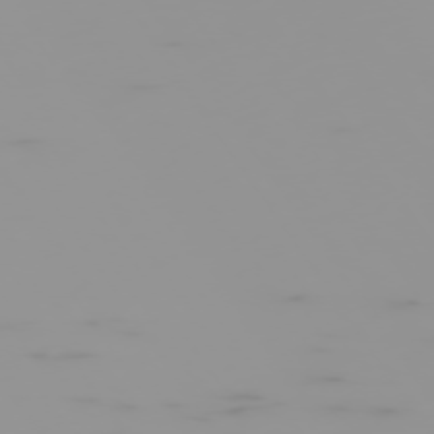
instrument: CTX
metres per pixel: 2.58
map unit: Hpe
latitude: -74.9353
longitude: 6.7652
